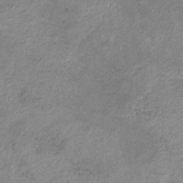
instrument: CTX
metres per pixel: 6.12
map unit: HNb
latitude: -31.8989
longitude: 61.3132
